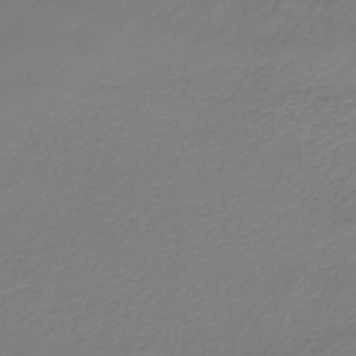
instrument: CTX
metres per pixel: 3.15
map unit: lHb
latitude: -46.2928
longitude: 62.7085
